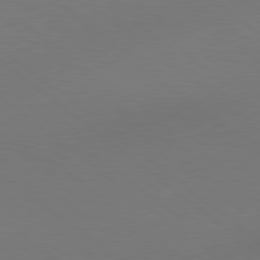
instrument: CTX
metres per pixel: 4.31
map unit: lApd
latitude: 79.0270
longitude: 175.1242
